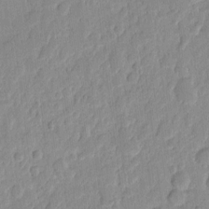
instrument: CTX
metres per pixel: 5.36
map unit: eHh
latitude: 7.1025
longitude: -70.9514
